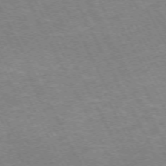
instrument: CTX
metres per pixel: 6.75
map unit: Hpe
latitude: -71.5021
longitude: 9.5021
